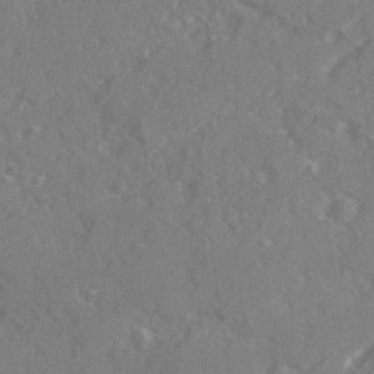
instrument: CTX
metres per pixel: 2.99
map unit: Ave
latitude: 19.9717
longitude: -130.5168
